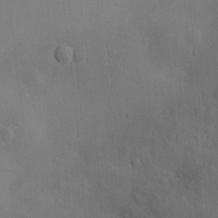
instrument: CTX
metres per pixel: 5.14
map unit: Nve
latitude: -7.9367
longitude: 174.1983
